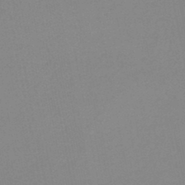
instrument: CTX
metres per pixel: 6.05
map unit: HNb
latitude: -46.2739
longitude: 56.0094
